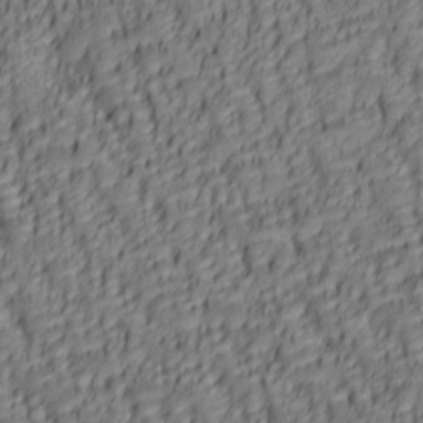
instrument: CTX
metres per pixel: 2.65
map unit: lAa
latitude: 6.3089
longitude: -116.2334
